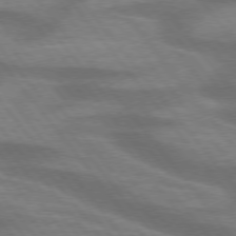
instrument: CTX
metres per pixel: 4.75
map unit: lApd
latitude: 75.3482
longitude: -57.9150
